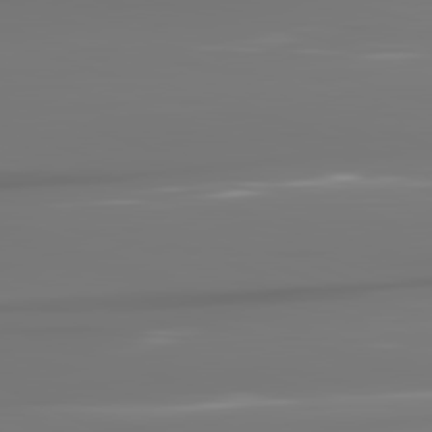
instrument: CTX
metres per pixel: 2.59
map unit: lApd
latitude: 82.1766
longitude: -145.3670
